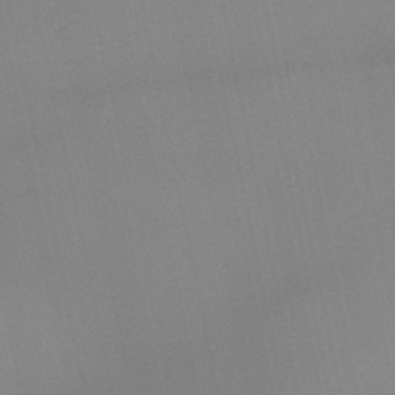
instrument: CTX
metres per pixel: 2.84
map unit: lHb
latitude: -45.1809
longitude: 67.2376
